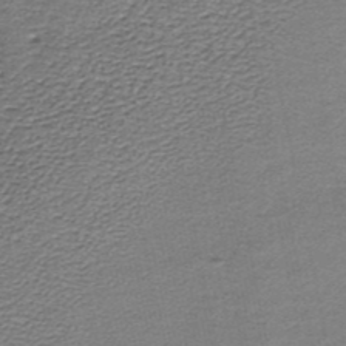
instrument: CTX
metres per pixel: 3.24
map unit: lHb
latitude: -34.9542
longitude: 61.0864
